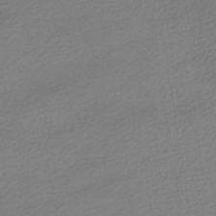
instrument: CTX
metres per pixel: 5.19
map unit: HNhu
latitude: -41.3698
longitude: 96.0283
